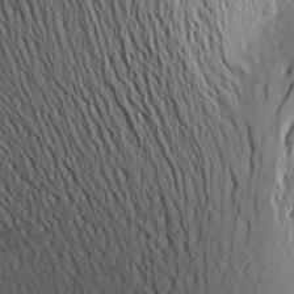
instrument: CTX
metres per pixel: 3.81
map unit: Aa
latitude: 26.7435
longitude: -144.6490
